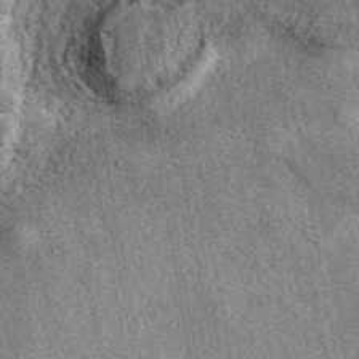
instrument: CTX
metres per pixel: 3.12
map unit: eAb
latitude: 39.3293
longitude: 108.5385
